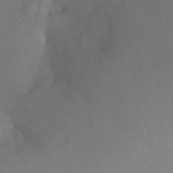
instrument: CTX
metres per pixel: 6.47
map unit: Nhe
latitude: -31.6344
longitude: -117.4049
